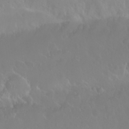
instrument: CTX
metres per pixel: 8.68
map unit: Nhu
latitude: 25.7071
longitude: -58.5546
